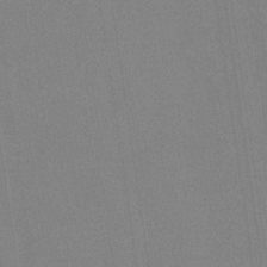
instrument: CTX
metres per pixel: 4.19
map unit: HNb
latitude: -32.7841
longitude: 57.8233
